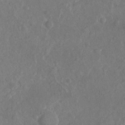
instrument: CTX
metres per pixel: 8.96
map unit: Nhu
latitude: -30.8786
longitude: -60.2900
